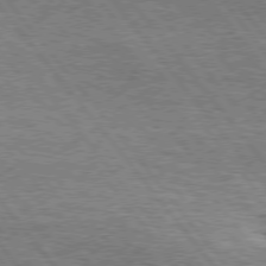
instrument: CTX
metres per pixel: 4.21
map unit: Hpe
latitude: 75.4993
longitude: -138.9136
